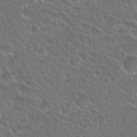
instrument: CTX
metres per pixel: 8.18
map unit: Hto
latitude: 25.8772
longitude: -50.3467
